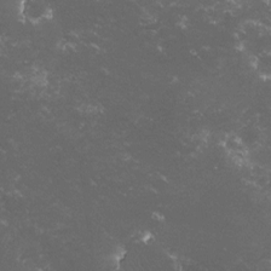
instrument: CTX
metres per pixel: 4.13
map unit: lHvf
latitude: -15.3321
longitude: -102.0444
